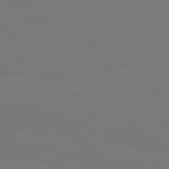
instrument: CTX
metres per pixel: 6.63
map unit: Ap
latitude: -78.8219
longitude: -60.9702
